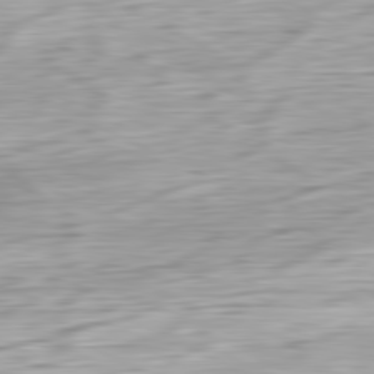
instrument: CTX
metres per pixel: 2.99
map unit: Ap
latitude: -81.6911
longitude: -67.5749
